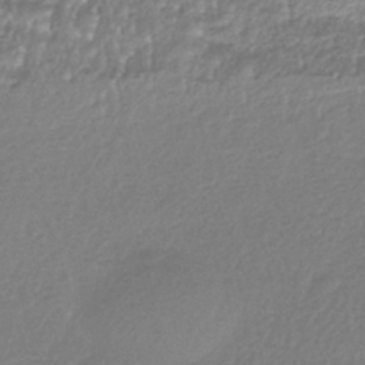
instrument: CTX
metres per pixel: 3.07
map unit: HNhu
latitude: -44.0850
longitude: 95.9178
